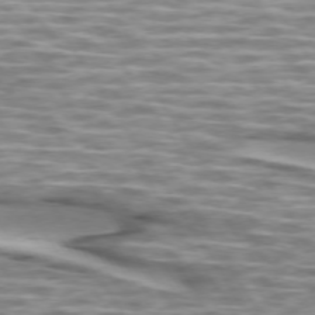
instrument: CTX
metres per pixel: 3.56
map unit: lApd
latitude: 74.1389
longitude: -56.8191
